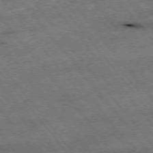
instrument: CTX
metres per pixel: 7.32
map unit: Hpe
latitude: -75.7289
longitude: -18.5168
